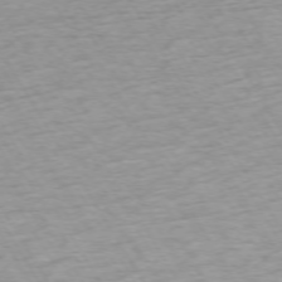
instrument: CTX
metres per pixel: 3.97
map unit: Ap
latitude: -73.1053
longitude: -69.1025
